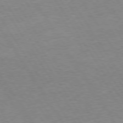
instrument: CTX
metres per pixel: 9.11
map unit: Hpe
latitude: 74.0255
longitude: -140.0633
